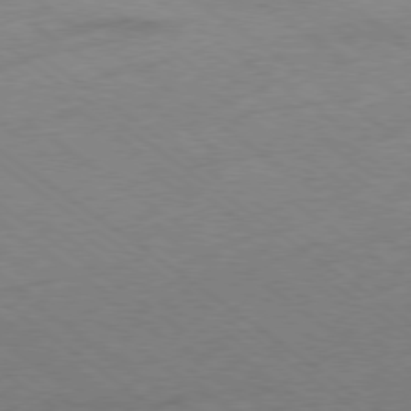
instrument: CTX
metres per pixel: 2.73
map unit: Hpe
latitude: -78.9163
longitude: -14.1578
